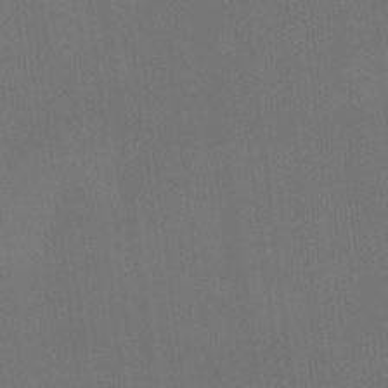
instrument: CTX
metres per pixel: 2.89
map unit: Ht
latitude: -8.4440
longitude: -38.8002
